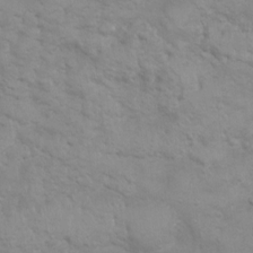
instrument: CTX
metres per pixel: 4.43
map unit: Ht
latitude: 3.5749
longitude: -27.4049
